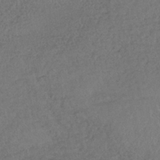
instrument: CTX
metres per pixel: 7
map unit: lHb
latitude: -39.5588
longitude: 68.5951
